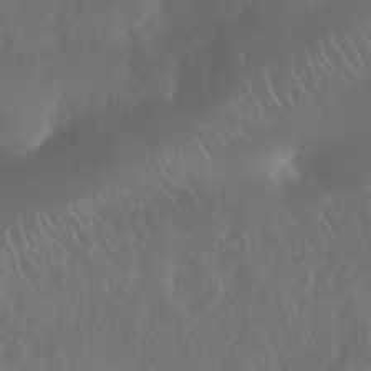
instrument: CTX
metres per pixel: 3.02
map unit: Nhu
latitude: 25.1025
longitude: -62.4601
